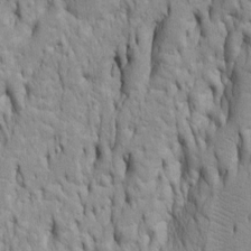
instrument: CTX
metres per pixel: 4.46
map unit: Htu
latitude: -5.4454
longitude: 151.2942
